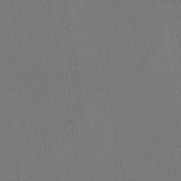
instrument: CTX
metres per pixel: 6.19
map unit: lHb
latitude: -47.5966
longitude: 72.2361
